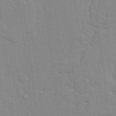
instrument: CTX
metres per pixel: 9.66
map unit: Ave
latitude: 13.2726
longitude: -134.0444
